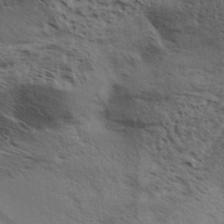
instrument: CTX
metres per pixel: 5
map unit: Aa
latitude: 32.8380
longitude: -140.3089
